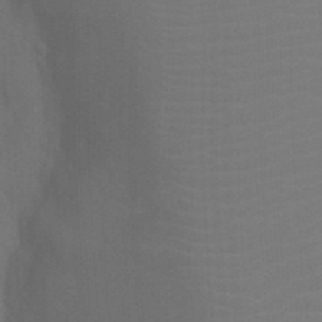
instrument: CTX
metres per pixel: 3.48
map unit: Ht
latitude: -5.5588
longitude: -26.6680
